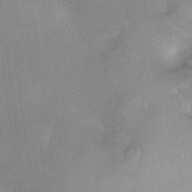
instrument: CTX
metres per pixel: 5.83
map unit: Ht
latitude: -1.0109
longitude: -20.0822
